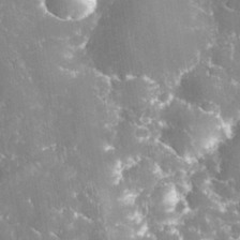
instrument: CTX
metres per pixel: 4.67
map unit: eHh
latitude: 34.4223
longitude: -62.7813
